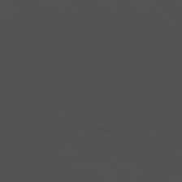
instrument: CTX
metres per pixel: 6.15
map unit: Hpe
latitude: -78.6518
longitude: 15.2943
